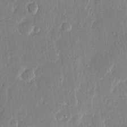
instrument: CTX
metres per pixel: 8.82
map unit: eHh
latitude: 13.5371
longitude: -69.4049
